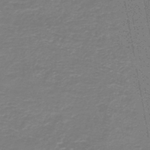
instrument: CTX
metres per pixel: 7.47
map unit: HNb
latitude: -45.5777
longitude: 52.6518
